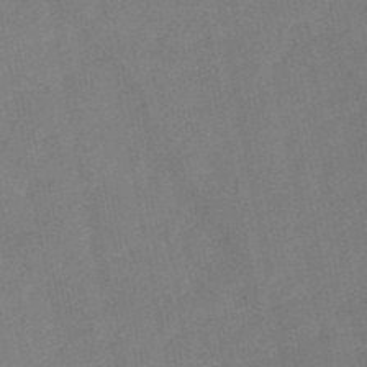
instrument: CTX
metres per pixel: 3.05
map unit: HNb
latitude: -52.4629
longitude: -50.1766
